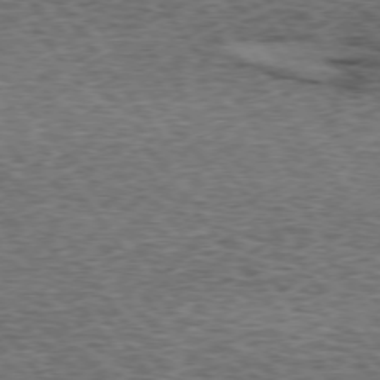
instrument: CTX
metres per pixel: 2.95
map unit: lApd
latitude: 73.6127
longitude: -76.6301
